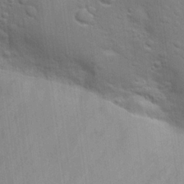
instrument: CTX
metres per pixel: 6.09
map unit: Hto
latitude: 20.8191
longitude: -52.1011
